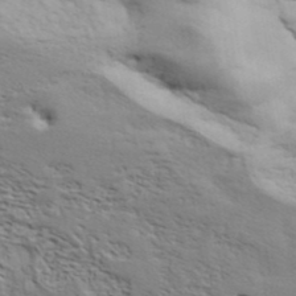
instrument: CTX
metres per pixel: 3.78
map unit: ANa
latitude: 41.4615
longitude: 49.6722
